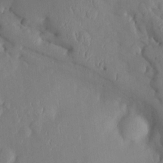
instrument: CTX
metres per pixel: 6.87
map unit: Htu
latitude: 2.2900
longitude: 147.9367
